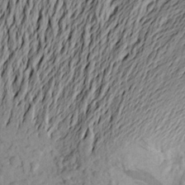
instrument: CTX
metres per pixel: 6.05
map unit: Aa
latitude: 22.1011
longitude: -149.5371
